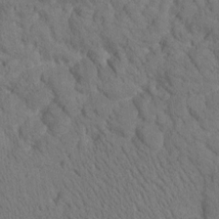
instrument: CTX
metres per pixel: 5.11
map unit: Htu
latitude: -0.6708
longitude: 174.4628
